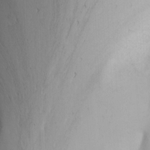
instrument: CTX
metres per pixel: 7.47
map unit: Nhu
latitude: -2.9730
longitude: -73.4049
